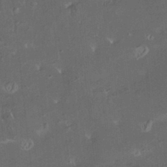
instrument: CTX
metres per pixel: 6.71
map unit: HNhu
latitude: 4.7057
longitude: 14.1795
